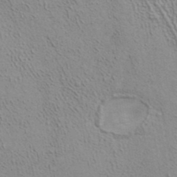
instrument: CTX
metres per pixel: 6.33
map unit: ANa
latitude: 39.8772
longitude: 19.9745
